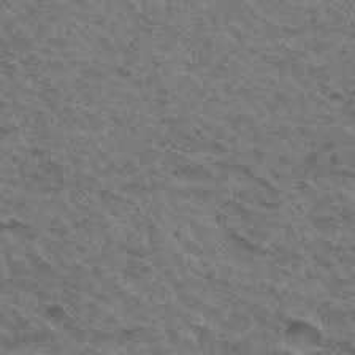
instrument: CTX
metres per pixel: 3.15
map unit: Hto
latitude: 32.7624
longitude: -47.9150
